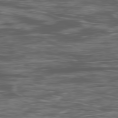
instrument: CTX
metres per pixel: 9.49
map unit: Ap
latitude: -80.0472
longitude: -73.1781
